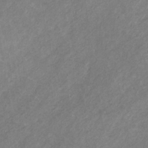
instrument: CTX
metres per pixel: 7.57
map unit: eHb
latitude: -31.5777
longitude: 70.7085
